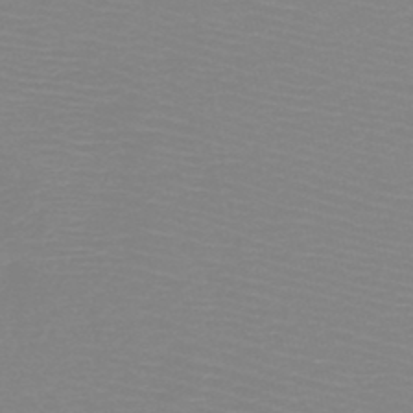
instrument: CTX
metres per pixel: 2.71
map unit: HNb
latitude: -49.0298
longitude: -43.9150
